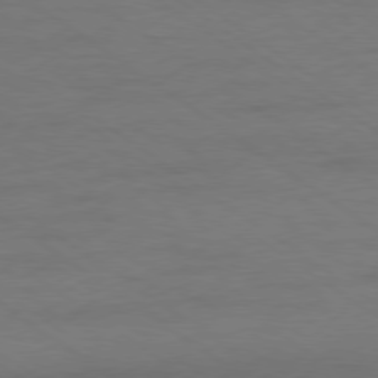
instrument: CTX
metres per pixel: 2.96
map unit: Ap
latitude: -79.2942
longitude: -53.5560
